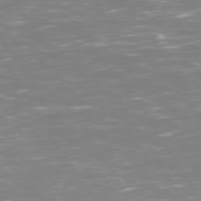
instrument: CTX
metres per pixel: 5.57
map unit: Hpe
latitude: 72.8191
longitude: -126.8947
